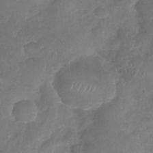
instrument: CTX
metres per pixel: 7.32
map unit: Nhu
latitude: -29.3888
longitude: -63.2726
